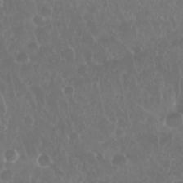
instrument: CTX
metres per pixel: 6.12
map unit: Nhu
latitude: 28.4412
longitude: -63.9339
